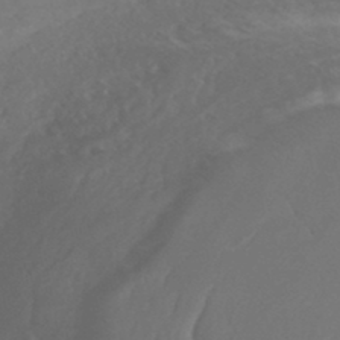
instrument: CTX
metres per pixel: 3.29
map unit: HNhu
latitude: -46.9352
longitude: 29.3321
